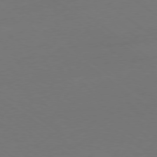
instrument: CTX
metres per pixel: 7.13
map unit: Ap
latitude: -79.0675
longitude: -55.3670
